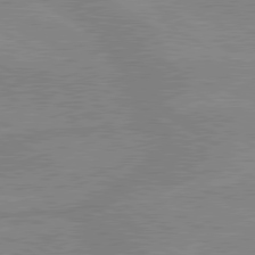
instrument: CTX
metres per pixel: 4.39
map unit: lApd
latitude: 80.0633
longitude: -175.7072
